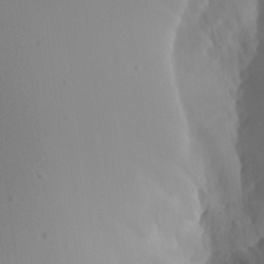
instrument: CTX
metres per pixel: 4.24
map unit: Aa
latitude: 24.3278
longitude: -127.8017
